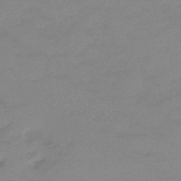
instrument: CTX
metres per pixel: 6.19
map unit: eHb
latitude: -45.0675
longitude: 86.3873
